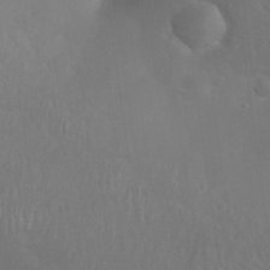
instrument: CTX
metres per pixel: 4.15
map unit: Nhu
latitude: 27.4615
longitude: -65.1592
